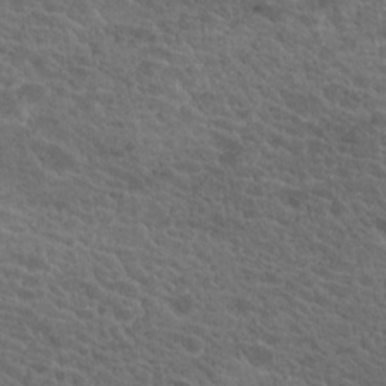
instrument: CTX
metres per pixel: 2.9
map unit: Hto
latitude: 19.1214
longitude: -34.5168
